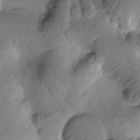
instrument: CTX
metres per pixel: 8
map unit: Htu
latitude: 1.8961
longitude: 177.3132
